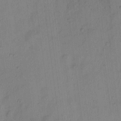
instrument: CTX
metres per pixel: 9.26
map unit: Hto
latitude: 15.2159
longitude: -39.8016
